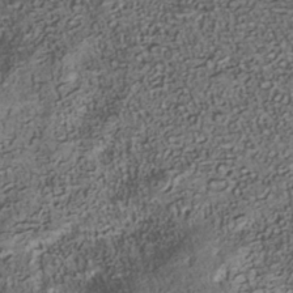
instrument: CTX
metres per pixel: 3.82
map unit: Nhe
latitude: -39.8045
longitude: -116.5546
